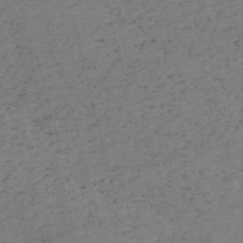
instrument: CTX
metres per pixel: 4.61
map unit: HNb
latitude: -54.7652
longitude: -46.3468
